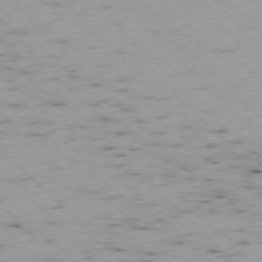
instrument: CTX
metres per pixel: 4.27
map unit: Ap
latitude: -77.2187
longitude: -61.2726
